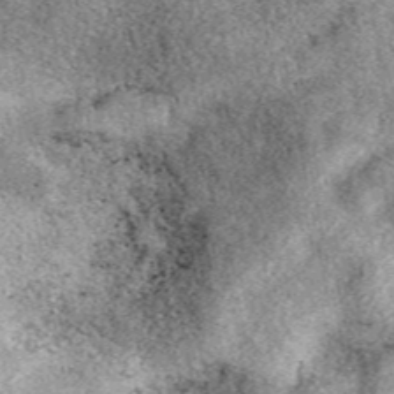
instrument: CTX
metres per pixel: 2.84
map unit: eAb
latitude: 39.6316
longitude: 110.1039
